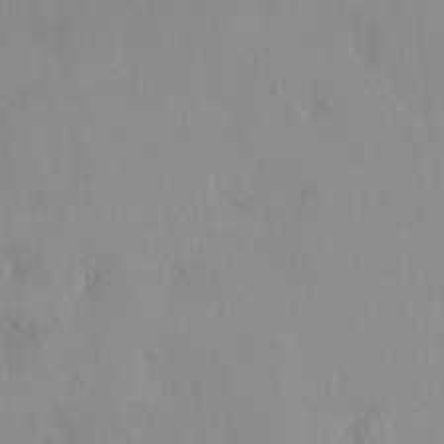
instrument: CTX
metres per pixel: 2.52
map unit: HNhu
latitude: 2.7435
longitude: 6.8408
